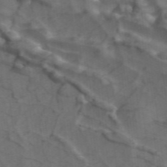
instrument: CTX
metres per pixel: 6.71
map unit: ANa
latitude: 43.8583
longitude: 26.1794
